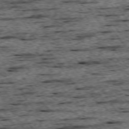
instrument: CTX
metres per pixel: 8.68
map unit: Ap
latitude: -74.6708
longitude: -88.1200
